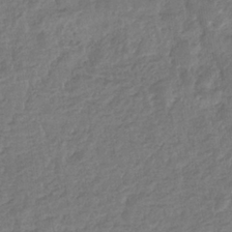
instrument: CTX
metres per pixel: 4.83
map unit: eHb
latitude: -34.3873
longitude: 77.0864
